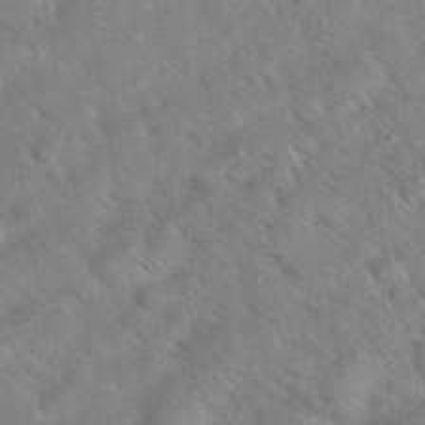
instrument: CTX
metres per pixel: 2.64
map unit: eHh
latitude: 37.8206
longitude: -65.2537
